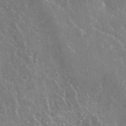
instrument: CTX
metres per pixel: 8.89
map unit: Nhu
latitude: -29.4077
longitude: -80.0633
